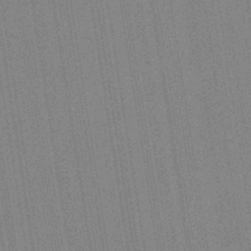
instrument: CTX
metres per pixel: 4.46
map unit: HNb
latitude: -44.4251
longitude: -41.0458
